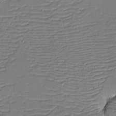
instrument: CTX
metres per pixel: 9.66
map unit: eHh
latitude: -3.9178
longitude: -81.5182
